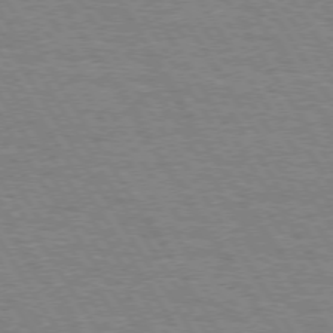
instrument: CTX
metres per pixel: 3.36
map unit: Hpe
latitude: 73.5749
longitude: -129.2915
